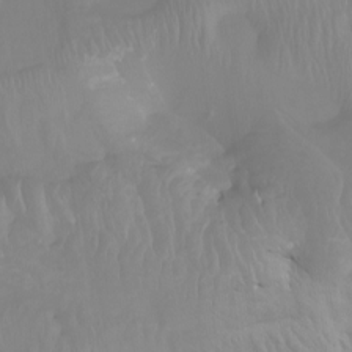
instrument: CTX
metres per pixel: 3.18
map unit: Nhu
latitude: -8.6707
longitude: -79.3293
